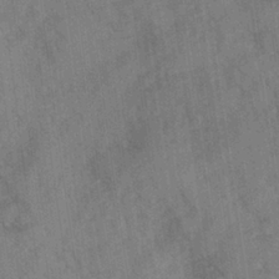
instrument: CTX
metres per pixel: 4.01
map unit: Ave
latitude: 0.1011
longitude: -110.7058
